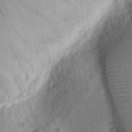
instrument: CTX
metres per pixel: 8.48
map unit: Ht
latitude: 11.0836
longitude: -75.0458
